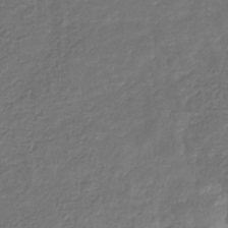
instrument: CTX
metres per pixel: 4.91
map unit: eHb
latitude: -31.7666
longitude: 73.1431
